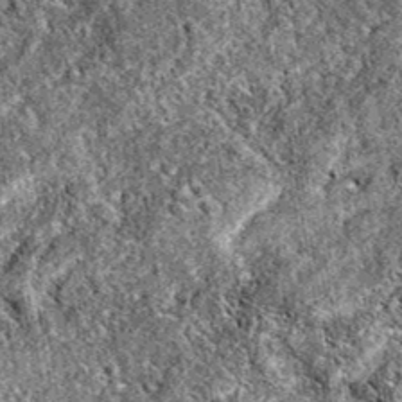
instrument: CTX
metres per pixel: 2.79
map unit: eAb
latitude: 38.4790
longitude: 111.7289
